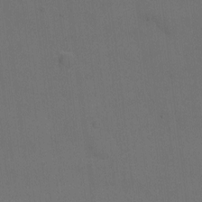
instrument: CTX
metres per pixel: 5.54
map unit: eHh
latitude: 5.1403
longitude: -65.7072
